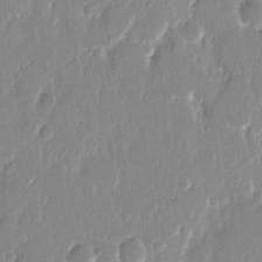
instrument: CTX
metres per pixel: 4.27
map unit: eHh
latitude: 12.1200
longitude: -70.9136
